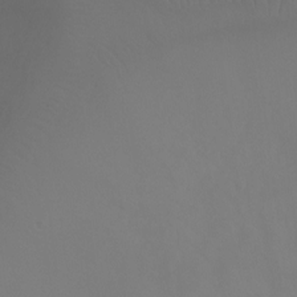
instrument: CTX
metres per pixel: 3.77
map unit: Ht
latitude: -7.5966
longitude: -31.8584
